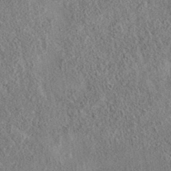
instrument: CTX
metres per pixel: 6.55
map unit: eAb
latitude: 35.8961
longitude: 114.1039
